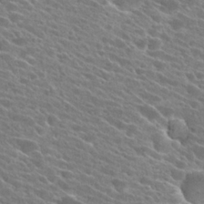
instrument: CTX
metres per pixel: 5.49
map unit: Hto
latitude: 25.0458
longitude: -41.1592
